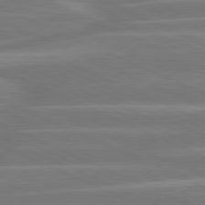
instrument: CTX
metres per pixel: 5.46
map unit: lApd
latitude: 81.2348
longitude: -131.5372
